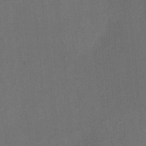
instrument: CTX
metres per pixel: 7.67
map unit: HNhu
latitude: 12.5924
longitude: 10.9542
